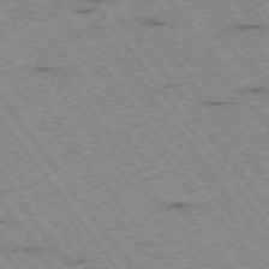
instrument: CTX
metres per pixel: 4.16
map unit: Hpe
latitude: -74.7841
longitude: 4.4251
